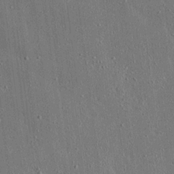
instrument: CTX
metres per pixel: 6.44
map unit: Ave
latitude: 17.0647
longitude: -139.7827
